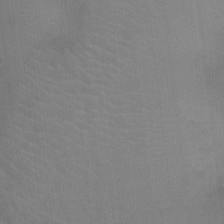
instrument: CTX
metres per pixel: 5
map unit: Ht
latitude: -4.4440
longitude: -17.3860
